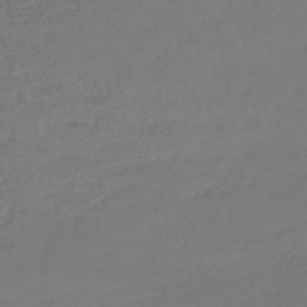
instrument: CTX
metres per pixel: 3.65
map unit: lHb
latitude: -42.9730
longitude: 69.4454
